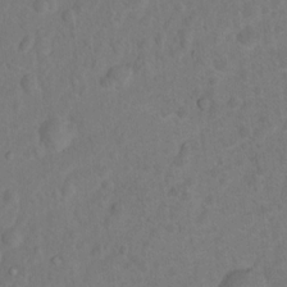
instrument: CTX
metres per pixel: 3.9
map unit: Nhu
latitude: 8.7246
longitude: -22.4601
